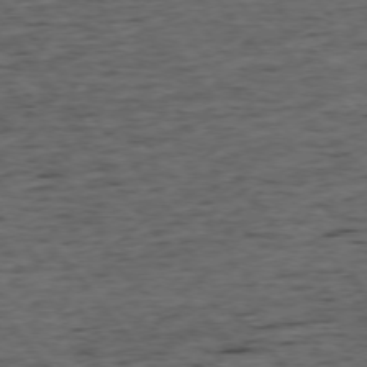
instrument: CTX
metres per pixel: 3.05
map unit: Ap
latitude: -75.4077
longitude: -91.0081
